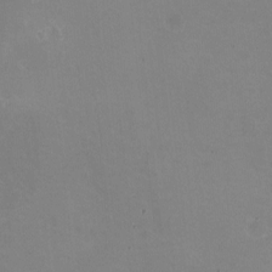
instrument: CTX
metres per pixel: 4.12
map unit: HNhu
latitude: -1.7289
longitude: -3.2915
